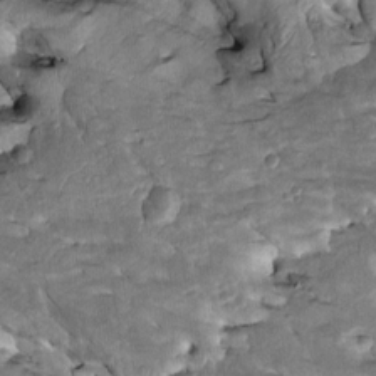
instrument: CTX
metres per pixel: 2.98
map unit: Htu
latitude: -2.3117
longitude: 148.9920
